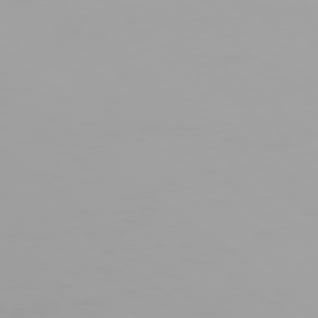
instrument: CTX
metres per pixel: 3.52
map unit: Ap
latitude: -78.8786
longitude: -96.2522
